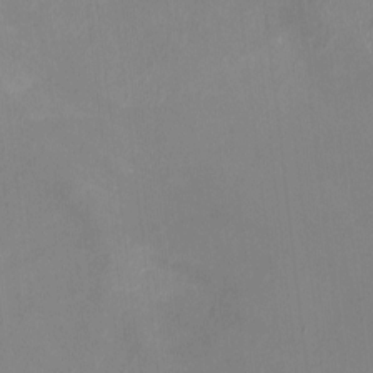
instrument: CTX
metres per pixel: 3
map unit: HNhu
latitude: -1.0109
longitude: -4.9325
